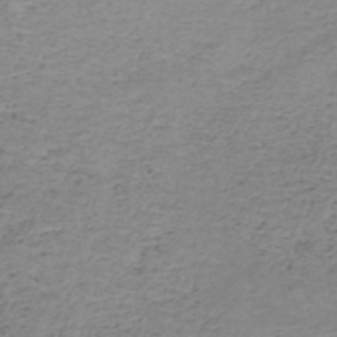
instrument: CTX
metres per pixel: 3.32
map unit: HNb
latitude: -50.2550
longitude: -54.0633
